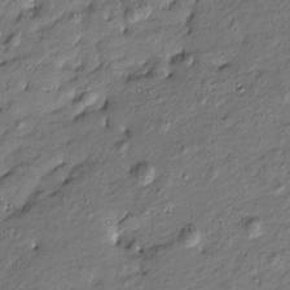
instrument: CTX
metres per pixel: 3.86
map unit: Htu
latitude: -7.9178
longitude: 177.2187
